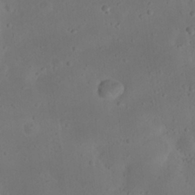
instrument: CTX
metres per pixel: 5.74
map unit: Nhu
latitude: 22.5168
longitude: -72.7436
